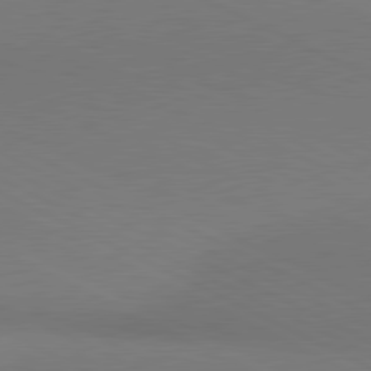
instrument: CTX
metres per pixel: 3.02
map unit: lApd
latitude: 80.8758
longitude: 144.8786
